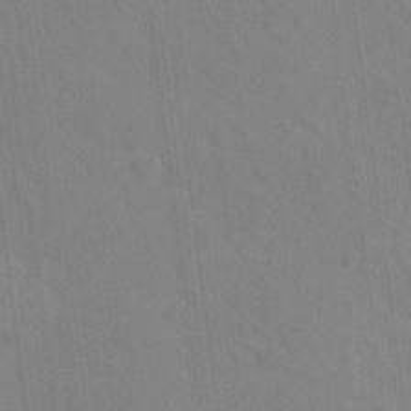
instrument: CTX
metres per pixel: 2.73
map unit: Nhu
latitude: 13.7261
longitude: -36.1389
